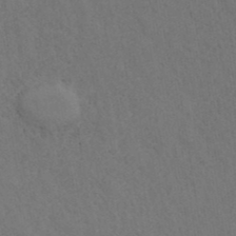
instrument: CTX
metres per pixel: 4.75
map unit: ANa
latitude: 39.5371
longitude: 20.0661
